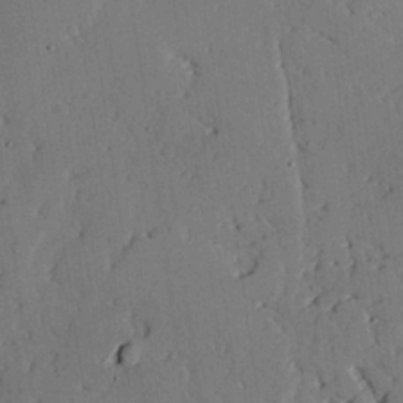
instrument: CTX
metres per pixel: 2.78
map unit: lAvf
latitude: 25.0269
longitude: -111.2915
